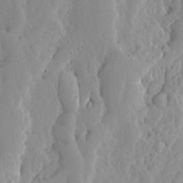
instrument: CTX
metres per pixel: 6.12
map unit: Ave
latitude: 13.2915
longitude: -135.1970
